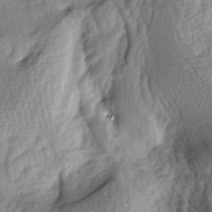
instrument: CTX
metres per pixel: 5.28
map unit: lAa
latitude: -4.8408
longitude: -124.6113
